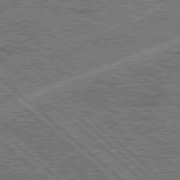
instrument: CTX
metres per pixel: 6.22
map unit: Hpe
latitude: 78.3845
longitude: -159.1403
